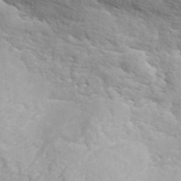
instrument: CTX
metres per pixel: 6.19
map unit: ANa
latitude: 42.1578
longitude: 26.7463
